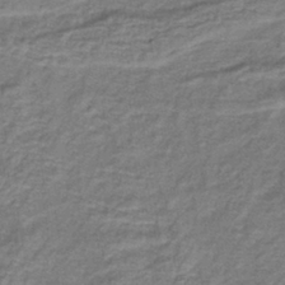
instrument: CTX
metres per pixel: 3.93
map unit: lHb
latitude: -40.6140
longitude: 62.0850
